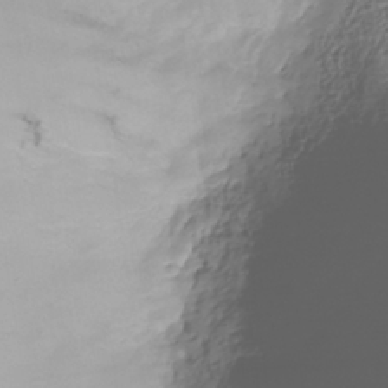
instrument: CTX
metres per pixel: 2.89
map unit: Hve
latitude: -31.4076
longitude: 94.5195
